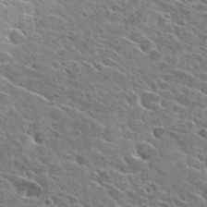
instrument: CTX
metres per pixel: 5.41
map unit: Hto
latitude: 28.6112
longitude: -43.3293
